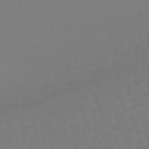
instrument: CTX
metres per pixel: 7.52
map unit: lHb
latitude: -42.7652
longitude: 64.1228
